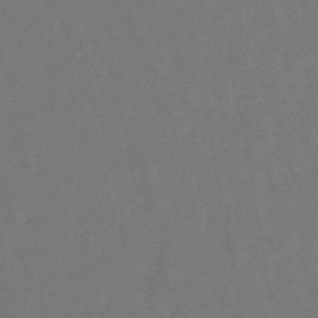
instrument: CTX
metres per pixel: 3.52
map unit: lHb
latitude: -47.7477
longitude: 73.9745
